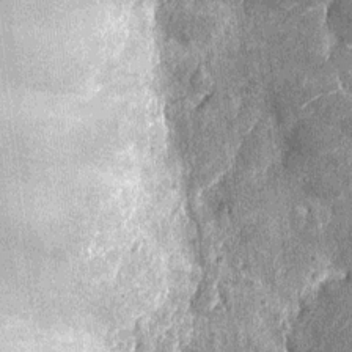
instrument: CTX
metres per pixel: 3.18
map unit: Nhu
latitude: -12.8219
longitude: -22.5357
